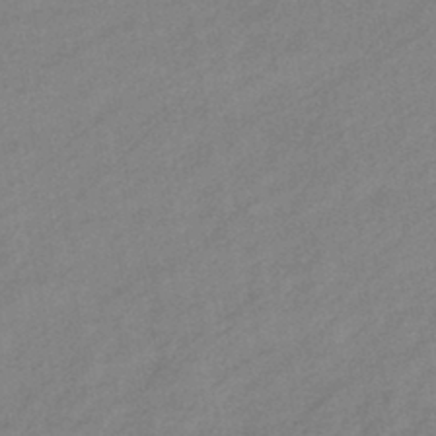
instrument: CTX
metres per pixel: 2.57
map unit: eHb
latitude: -40.7274
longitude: 82.6896
